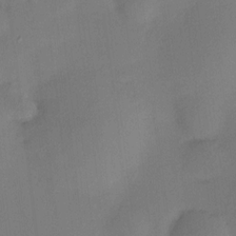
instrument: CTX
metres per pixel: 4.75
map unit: HNhu
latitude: 8.8002
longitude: 15.2187
